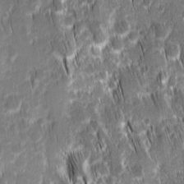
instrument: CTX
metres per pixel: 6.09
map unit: Ave
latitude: 9.1403
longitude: -104.9892
